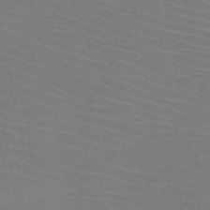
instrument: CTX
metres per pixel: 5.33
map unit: HNb
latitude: -47.2376
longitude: -43.7450
